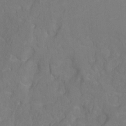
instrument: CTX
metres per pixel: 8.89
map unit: Ht
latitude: -0.0472
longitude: -38.3089
